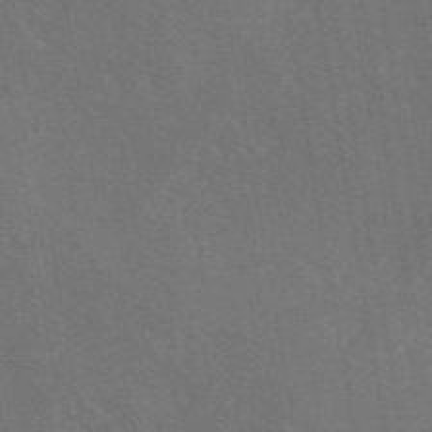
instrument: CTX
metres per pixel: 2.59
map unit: eAb
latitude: 46.0444
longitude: 109.2187
